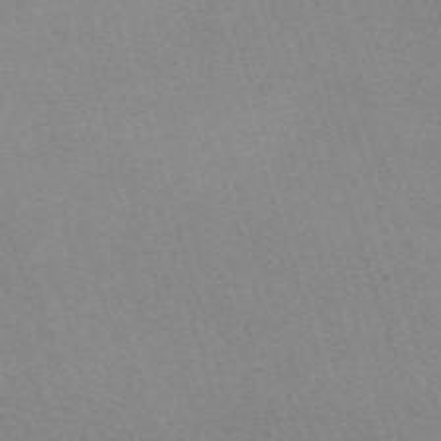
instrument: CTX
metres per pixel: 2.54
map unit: eHh
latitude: -62.3117
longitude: 49.8423
